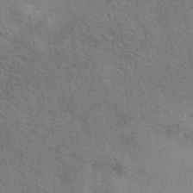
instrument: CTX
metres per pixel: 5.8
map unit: eAb
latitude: 41.5371
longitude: 103.8045
